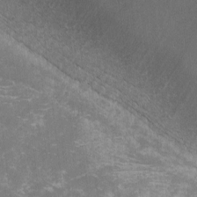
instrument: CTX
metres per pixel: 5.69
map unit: lHvf
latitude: -14.5385
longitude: -99.2914
